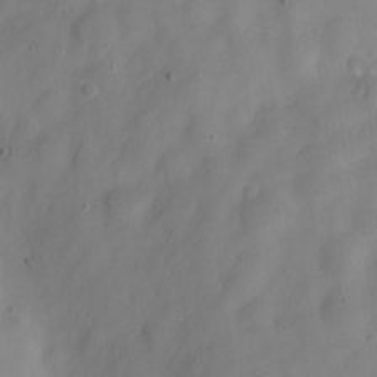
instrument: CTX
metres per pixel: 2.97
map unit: Nve
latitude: -22.4629
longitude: 106.3684
